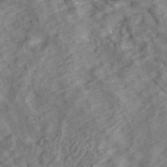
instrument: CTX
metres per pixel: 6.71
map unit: ANa
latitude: 42.6113
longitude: 17.8045
